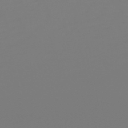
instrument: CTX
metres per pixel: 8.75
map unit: eHb
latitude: -50.6707
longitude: 74.7086
